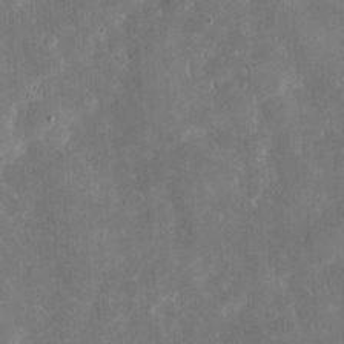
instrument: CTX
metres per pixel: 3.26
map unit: eHh
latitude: 5.4048
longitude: -70.3656
